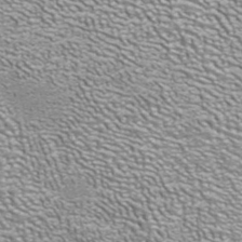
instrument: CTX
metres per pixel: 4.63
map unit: ANa
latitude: 41.1970
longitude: 18.0850
